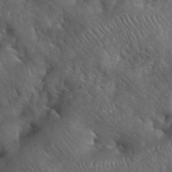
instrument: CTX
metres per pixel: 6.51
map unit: eHh
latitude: 39.8205
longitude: -56.5356
